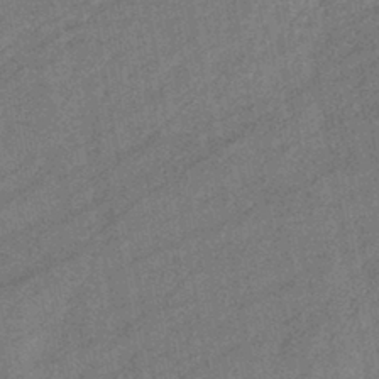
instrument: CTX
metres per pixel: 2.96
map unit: eHb
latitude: -42.0661
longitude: 82.4818
